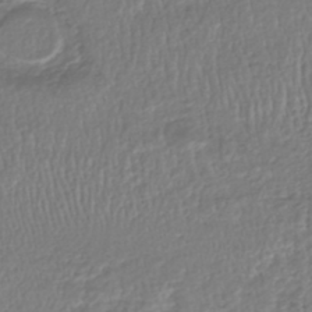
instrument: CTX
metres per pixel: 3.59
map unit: HNhu
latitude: -46.3873
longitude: 103.1053
